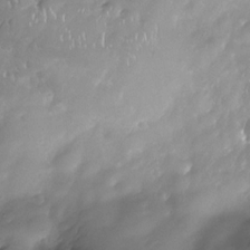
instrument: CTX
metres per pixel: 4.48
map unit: Nhe
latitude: -29.9556
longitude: -140.3467
